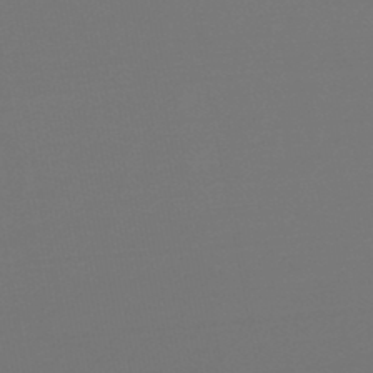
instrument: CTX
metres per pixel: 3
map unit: lHb
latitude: -47.4832
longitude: 63.0486
